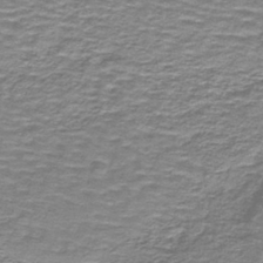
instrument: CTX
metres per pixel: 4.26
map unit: lHb
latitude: -41.2565
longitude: 55.7100
